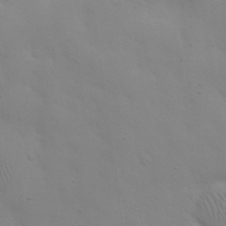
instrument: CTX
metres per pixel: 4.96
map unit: eHh
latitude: 24.2522
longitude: -65.7450
